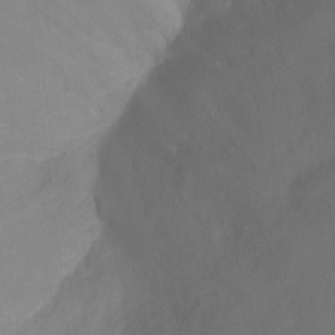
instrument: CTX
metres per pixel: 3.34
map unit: Ht
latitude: -1.1809
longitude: -34.9702
